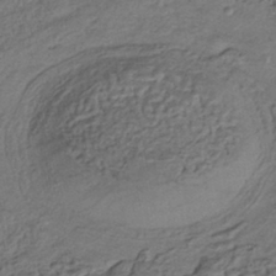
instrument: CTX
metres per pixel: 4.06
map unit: HNhu
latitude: -42.1605
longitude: 107.6911
